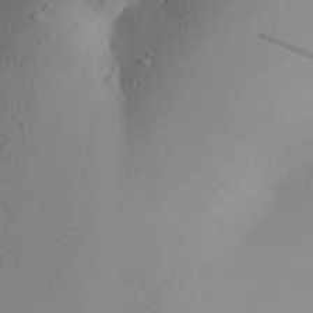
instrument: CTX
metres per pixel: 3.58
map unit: Aa
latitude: 27.3293
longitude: -147.7828
